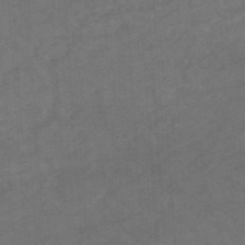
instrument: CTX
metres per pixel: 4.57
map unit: HNhu
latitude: -47.8422
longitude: 89.5777
